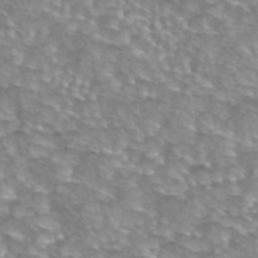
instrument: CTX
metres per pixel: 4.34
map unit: eAb
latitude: 44.2144
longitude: 103.9745
